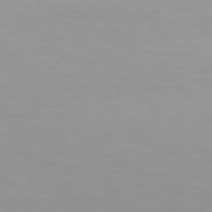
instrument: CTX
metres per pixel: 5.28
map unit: Hpe
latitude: 77.8961
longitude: -167.7449
